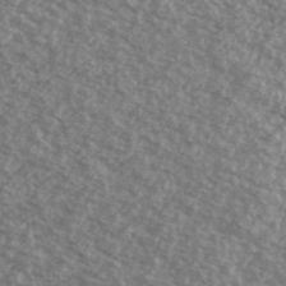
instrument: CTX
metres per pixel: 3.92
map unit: Ave
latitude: 39.3104
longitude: -110.8758
